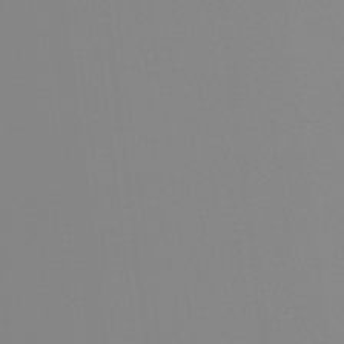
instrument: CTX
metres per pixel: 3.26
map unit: Hto
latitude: -8.0850
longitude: -50.0444
